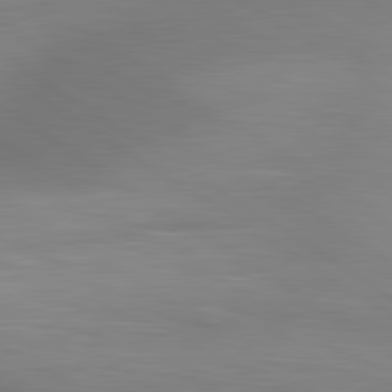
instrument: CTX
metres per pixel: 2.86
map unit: lApd
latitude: 80.3845
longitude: 124.4251
